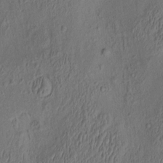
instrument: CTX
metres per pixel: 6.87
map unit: eHh
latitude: -1.2943
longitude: 18.9353
